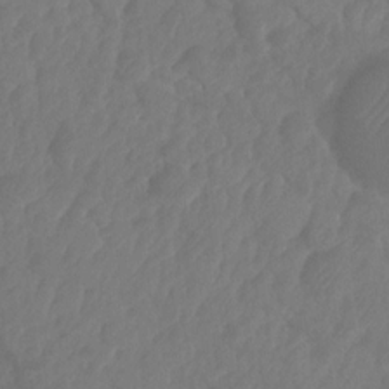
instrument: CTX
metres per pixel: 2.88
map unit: HNhu
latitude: -24.5385
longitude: 49.8045
